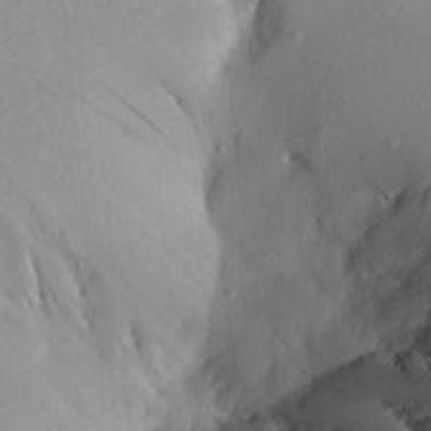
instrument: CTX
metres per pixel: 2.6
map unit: Aa
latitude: 21.3482
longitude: -146.4979
